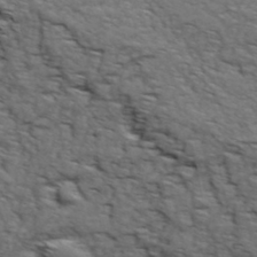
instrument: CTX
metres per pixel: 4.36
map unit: Ave
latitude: 19.0458
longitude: -135.0647
